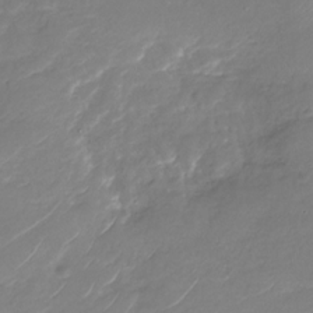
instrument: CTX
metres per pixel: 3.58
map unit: Nhu
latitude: -29.8045
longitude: -70.9702
